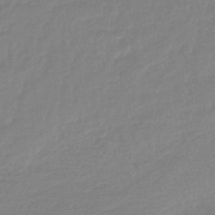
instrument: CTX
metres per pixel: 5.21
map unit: lHb
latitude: -44.3495
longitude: 78.1605
